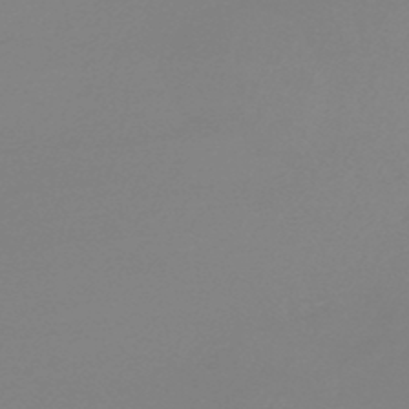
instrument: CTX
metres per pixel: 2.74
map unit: HNb
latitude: -48.7463
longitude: -50.9891
